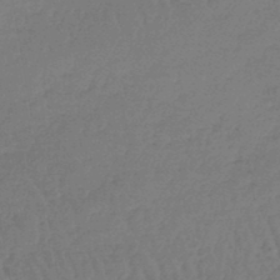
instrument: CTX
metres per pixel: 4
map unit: lHb
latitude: -45.2187
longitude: 69.6910
